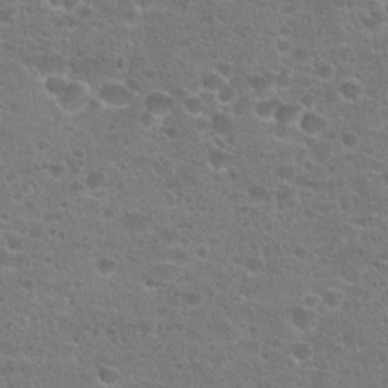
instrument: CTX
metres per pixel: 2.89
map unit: Hto
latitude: 23.1592
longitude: -44.0633
